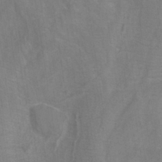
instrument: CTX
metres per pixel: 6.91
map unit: ANa
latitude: -37.5588
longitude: 95.5399
